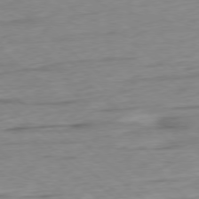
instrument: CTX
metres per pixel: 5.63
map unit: Ap
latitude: -78.6140
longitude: -78.9325
